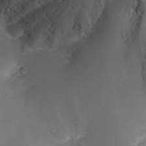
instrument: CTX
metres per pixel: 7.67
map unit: Nhu
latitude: -7.8800
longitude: -90.8758
